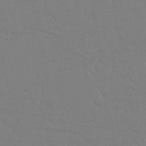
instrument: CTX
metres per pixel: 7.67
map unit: Nhu
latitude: 25.8394
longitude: -56.9702
